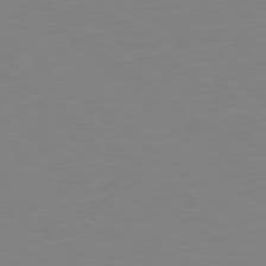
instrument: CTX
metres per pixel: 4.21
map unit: Hpe
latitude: 78.7058
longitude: -165.5749
